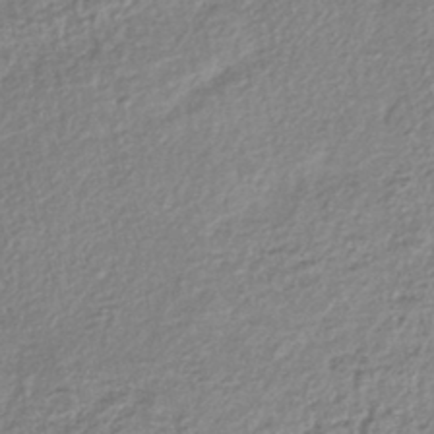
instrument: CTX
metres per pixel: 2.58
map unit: lHb
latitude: -38.2551
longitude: 68.1794
